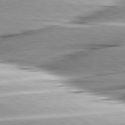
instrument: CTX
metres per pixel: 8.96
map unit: lApd
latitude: 80.1767
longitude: -156.7435
